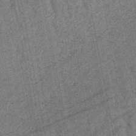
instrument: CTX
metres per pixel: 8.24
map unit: lHb
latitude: -47.5777
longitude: 75.8045
